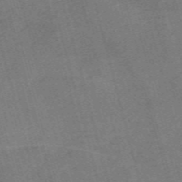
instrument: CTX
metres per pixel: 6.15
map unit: Nve
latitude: -59.1053
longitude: 64.9731
